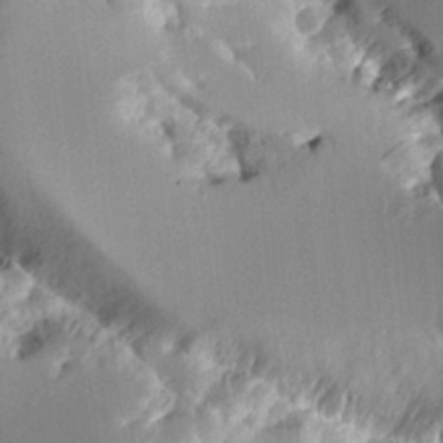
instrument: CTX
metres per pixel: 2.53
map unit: Aa
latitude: 11.2348
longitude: -126.1956
